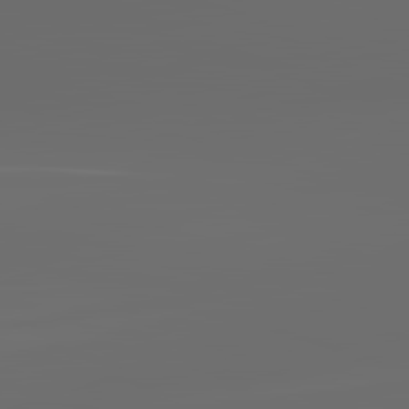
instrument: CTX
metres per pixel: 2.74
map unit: lApd
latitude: 83.5938
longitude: -128.8191
